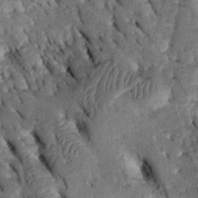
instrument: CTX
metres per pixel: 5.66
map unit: Htu
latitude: -2.1416
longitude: 151.2187
